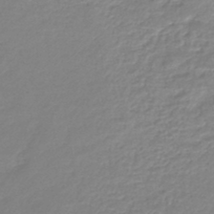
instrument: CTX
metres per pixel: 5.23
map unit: lHb
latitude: -44.2173
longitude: 61.7100
